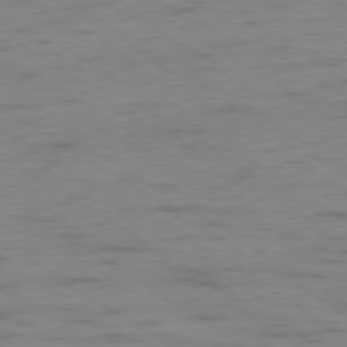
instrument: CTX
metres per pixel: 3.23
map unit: Hpe
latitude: -79.1431
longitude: -21.4427
